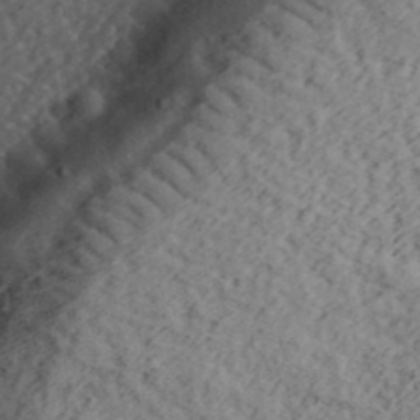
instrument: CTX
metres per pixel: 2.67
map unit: eHh
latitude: 37.6316
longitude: -79.4994
